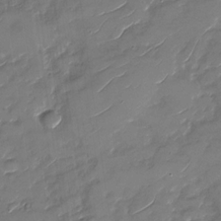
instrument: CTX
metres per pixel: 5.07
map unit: Nhu
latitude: -29.4643
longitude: -73.2348
